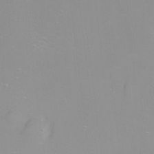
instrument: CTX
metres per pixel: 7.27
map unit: Ht
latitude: -8.8408
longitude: -35.7071
